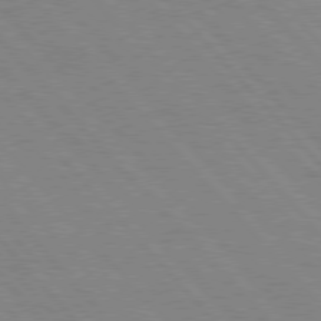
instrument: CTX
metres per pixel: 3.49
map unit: Hpe
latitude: 76.9513
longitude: -153.6316
